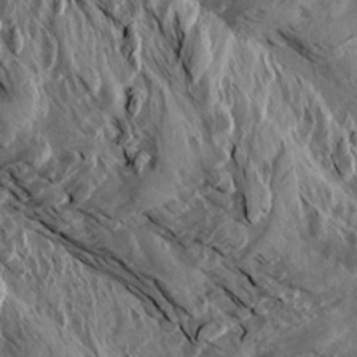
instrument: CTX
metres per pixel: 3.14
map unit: Aa
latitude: 13.6694
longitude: -143.7072
